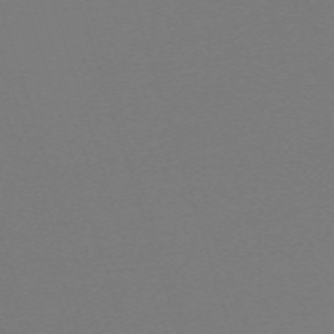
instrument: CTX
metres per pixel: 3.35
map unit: eHh
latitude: -63.3131
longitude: 52.5573
